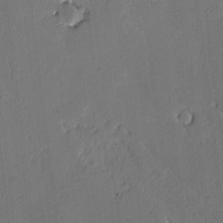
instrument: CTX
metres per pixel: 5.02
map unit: lAvf
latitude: -0.9731
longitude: -106.1011
